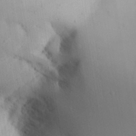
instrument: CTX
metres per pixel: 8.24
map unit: Aa
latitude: 32.1011
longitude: -144.3845
